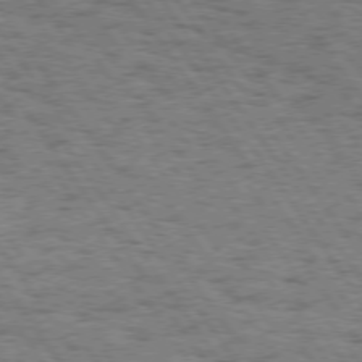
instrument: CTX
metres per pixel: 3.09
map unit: Hpe
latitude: 74.3278
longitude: -134.3467
